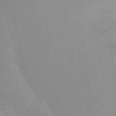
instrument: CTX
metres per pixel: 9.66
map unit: Ht
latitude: -15.3132
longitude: -52.5924
